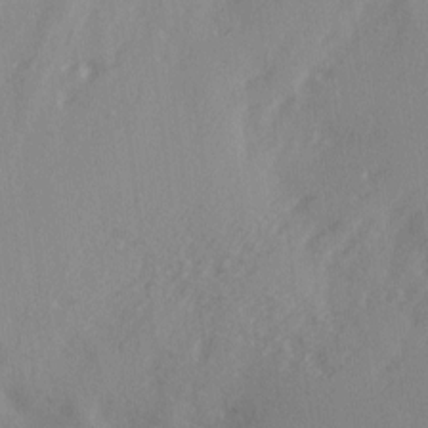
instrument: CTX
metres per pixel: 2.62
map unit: Ave
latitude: 2.3278
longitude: -111.1214
